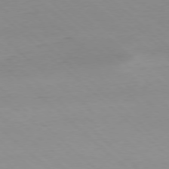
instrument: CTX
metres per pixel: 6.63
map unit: Ap
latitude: -77.9745
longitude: -90.2523
